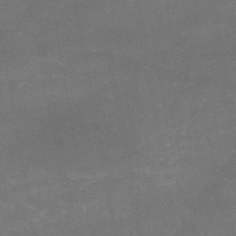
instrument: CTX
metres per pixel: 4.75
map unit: HNb
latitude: -52.3117
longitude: -39.4993
